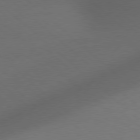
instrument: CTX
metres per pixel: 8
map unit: Hpe
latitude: 78.0255
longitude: -150.5356
